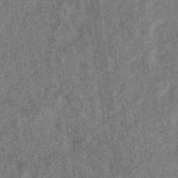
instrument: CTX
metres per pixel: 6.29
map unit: eHb
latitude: -35.0108
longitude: 76.8030
